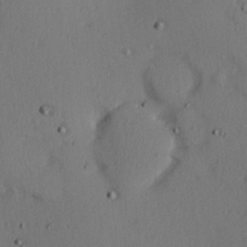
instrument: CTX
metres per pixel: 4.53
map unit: Hve
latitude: 13.8961
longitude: -90.2334
